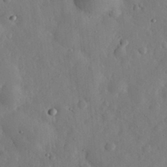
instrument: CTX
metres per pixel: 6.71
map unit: eHh
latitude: 30.2145
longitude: -77.6882
